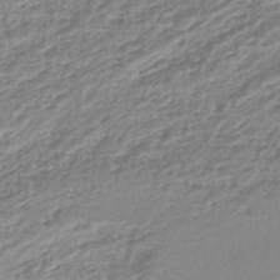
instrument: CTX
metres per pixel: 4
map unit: lHb
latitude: -44.9542
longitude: 73.2565
